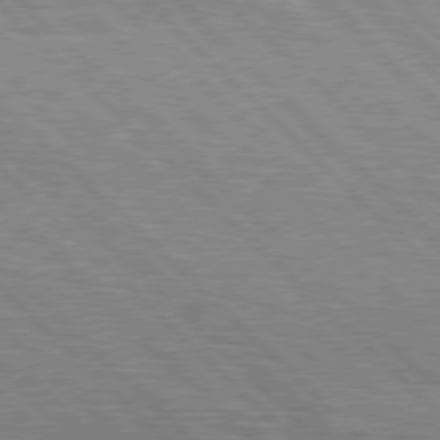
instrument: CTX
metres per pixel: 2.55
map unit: Hpe
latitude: 77.1781
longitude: -127.4804
